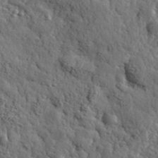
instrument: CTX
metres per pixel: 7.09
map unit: eHh
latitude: 35.7260
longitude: -80.3845
